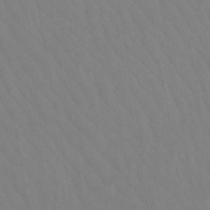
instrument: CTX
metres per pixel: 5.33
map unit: eHb
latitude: -48.9920
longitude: 84.0850
